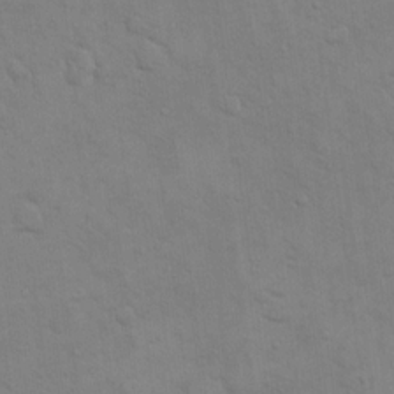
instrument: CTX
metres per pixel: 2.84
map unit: eHh
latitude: 16.4412
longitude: -66.5923
